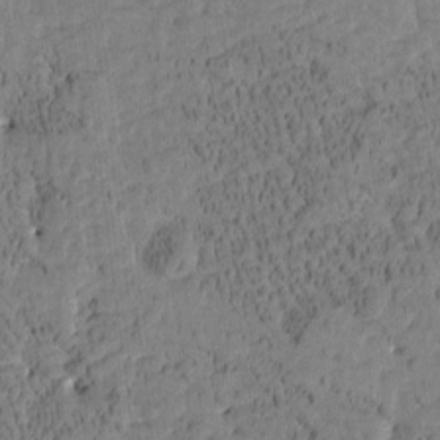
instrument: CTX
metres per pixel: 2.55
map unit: Htu
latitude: -3.5966
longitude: 175.4265
